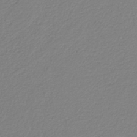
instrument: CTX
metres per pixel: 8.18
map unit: HNb
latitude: -42.6329
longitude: 52.1227
